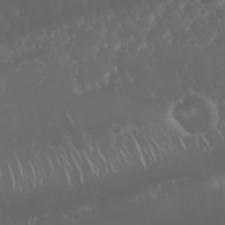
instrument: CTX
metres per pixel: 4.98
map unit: Nhu
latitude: 22.9136
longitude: -63.3671
